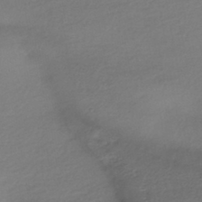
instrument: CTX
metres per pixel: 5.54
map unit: HNhu
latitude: -42.2739
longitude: 95.9178
